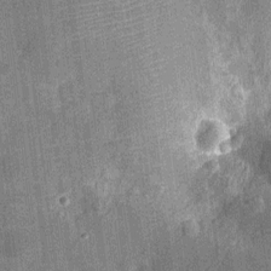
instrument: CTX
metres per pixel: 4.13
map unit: Nhu
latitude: -12.2740
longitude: -23.5749
